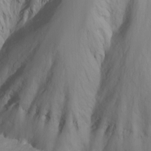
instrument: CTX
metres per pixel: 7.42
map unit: Nhu
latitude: -7.6722
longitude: -69.1214
